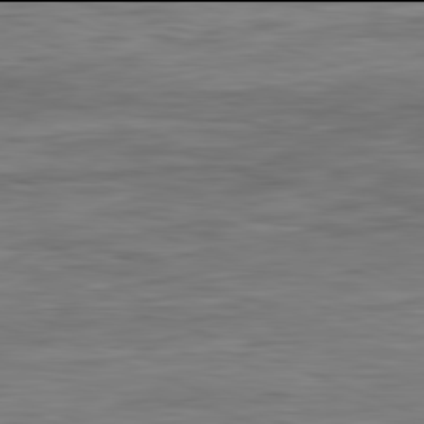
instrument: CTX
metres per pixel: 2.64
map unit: Ap
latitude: -82.0094
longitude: -73.8584
